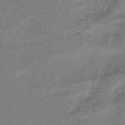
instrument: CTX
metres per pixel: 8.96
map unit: HNb
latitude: -36.9541
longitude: 53.4454
